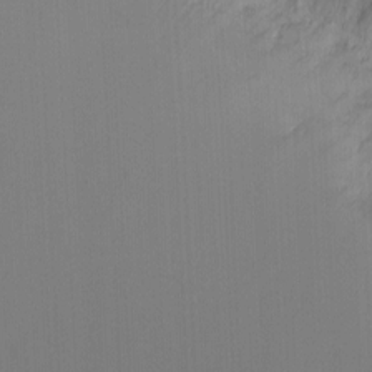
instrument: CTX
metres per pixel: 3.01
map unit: eHh
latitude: -3.8044
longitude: -79.8773
